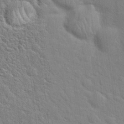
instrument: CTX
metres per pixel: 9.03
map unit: Hto
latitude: 20.3468
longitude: -52.1200
